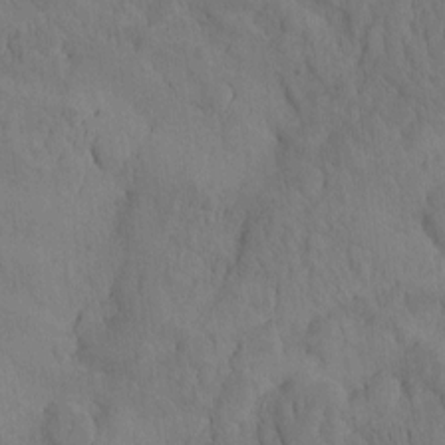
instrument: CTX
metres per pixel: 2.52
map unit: eHh
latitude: -1.8045
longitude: 16.2551
